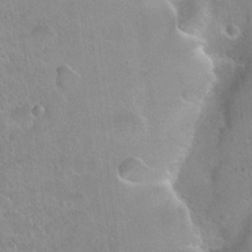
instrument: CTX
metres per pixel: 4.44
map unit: Hto
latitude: 20.6113
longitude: -52.3656
